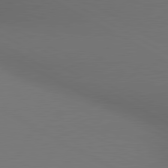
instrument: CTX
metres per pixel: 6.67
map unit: lApd
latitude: 80.5735
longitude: 140.6707
